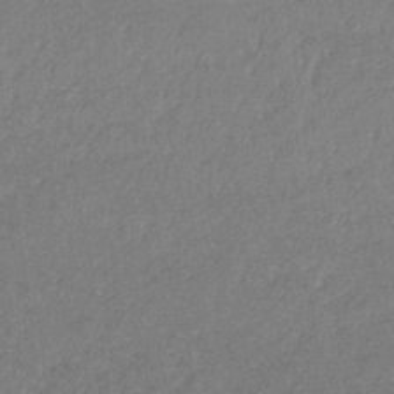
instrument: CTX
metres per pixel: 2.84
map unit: lHb
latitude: -32.7275
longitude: 69.1998
